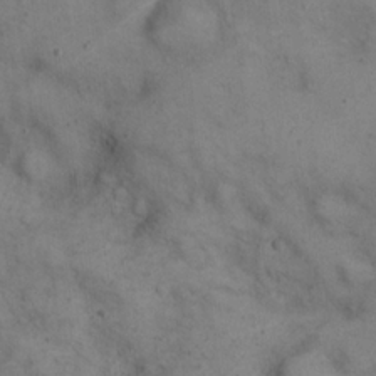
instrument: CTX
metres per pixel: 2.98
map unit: eHh
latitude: 21.6883
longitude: -61.5182
